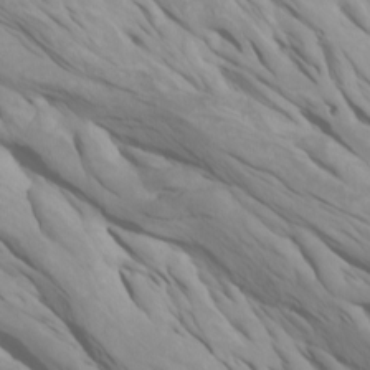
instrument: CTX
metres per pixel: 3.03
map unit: Htu
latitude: -4.4440
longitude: -73.2915
